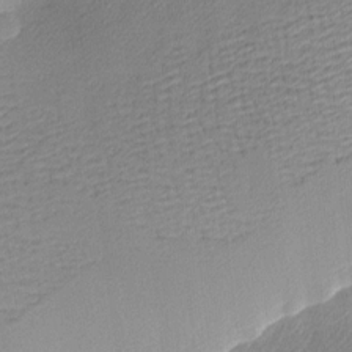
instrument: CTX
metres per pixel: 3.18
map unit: Nhu
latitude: 2.2711
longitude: -75.5371
